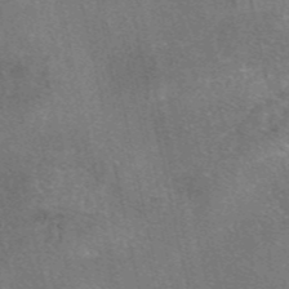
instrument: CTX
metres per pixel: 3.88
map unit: eAb
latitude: 47.0459
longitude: 104.8219
